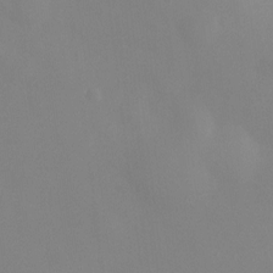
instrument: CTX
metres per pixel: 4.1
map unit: Ht
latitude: -10.7274
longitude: -29.2915
